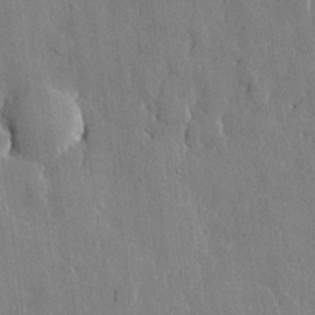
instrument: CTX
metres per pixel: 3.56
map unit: lHvf
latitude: 20.7813
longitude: 145.6344
